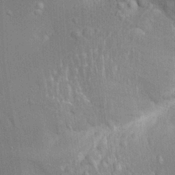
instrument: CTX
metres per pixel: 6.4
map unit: Aa
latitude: 17.9150
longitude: -149.3860
